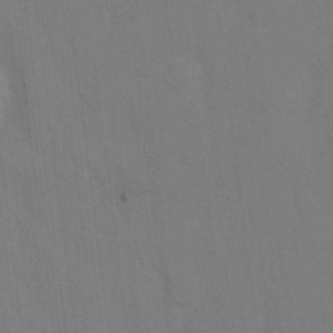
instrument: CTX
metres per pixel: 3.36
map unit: Hto
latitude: 4.7813
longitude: -31.9151
